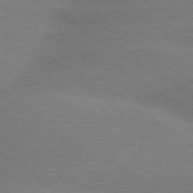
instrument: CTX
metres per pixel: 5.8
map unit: lApd
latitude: 79.8206
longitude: -152.1578
